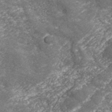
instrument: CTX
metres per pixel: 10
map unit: eHh
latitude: 42.8002
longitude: -89.7639
